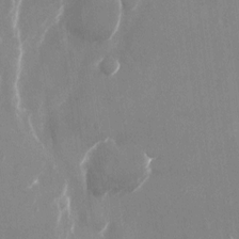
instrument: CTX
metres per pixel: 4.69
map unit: Nhu
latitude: -22.4818
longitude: -72.4412
